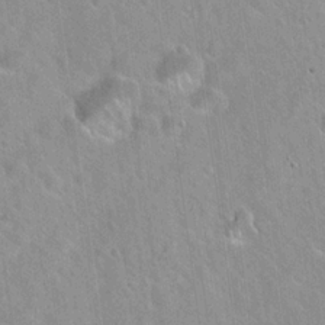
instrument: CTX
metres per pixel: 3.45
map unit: Hto
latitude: 21.2915
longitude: -53.8772
